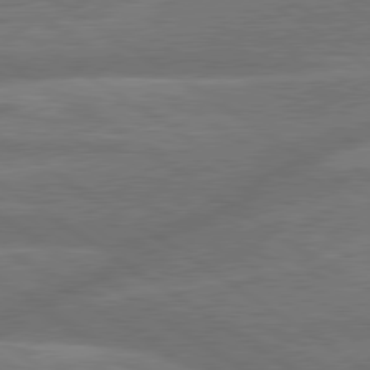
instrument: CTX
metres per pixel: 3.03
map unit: lApd
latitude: 79.8395
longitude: -164.5735
